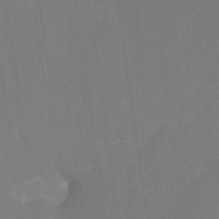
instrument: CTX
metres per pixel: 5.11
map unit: Nhu
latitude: -22.7086
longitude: -56.4412
